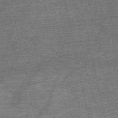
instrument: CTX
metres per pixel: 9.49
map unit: HNb
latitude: -53.9178
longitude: -43.7639
